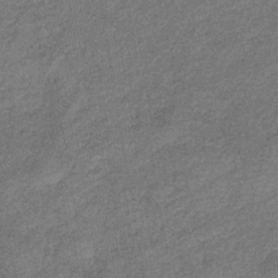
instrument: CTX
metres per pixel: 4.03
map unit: eHb
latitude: -39.0676
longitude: 80.6141
